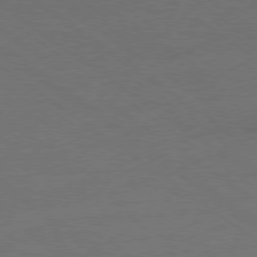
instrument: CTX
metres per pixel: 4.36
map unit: Ap
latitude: -79.4832
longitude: -54.1011
